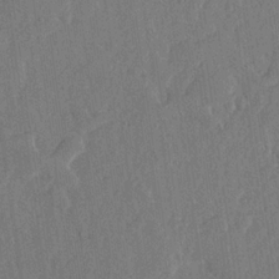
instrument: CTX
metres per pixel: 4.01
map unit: lHvf
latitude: 17.8961
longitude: -116.7057
